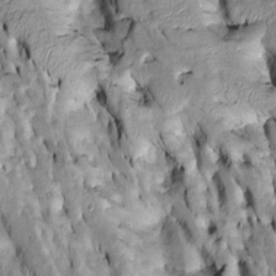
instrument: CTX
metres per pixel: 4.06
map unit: Htu
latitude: -6.9163
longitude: 144.2551
